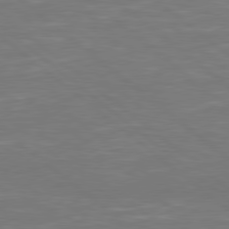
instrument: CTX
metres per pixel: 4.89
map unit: Hpe
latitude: 78.5168
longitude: -125.9150
